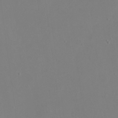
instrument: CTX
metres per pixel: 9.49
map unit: eHh
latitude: 23.7072
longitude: -66.2144
